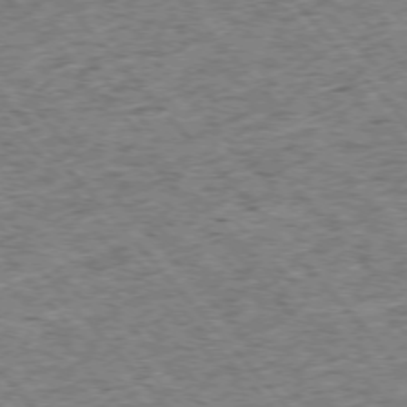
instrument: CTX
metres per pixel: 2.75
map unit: Ap
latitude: -75.9556
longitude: -61.8583
